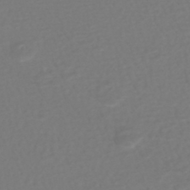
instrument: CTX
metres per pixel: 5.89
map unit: HNhu
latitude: -47.1998
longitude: 103.1431
